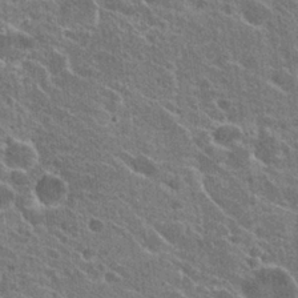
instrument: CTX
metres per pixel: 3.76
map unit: Hto
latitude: 24.4223
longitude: -39.8205
